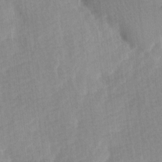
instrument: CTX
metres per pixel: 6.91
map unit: Ave
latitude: 10.9892
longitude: -106.9703
